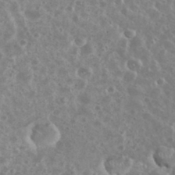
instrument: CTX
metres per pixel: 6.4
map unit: eHh
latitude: 34.8569
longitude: -61.4615
